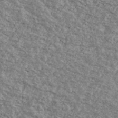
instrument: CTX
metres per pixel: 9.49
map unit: Ave
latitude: 40.9324
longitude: -108.9891
